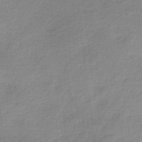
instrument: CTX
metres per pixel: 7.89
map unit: HNb
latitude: -33.8423
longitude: 57.0675
